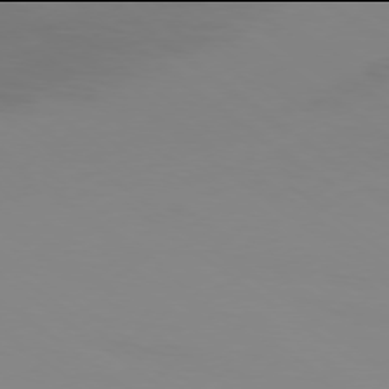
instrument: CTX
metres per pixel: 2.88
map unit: Ap
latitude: -78.0094
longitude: -95.1592
